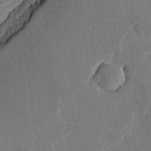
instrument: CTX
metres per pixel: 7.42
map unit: lAvf
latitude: -8.0661
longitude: -113.4804
